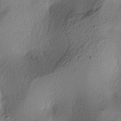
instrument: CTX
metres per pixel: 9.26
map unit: lAa
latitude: -4.1228
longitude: -123.9339
